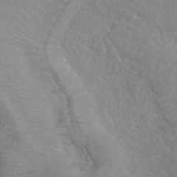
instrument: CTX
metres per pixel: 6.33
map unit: ANa
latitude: 42.6680
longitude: 27.4454
